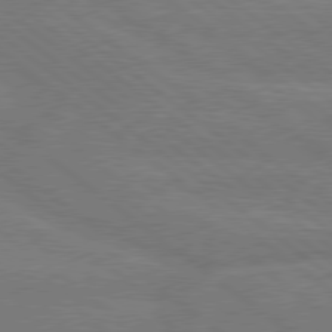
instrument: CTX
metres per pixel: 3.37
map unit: Hpe
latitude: 78.7435
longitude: -153.8773
